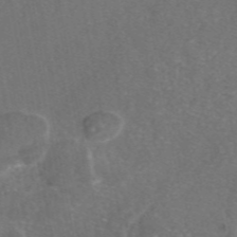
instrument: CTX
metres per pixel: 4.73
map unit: eAb
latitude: 47.2159
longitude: 109.9745
